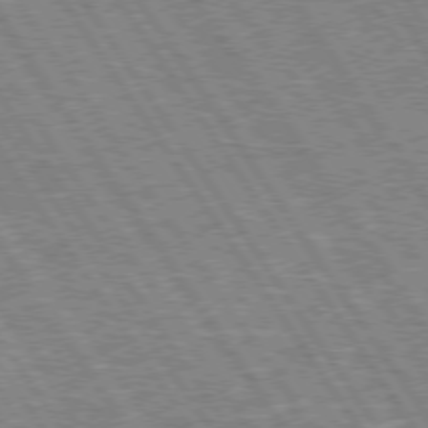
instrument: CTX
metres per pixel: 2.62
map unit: Hpe
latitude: 74.5924
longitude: -150.5734
